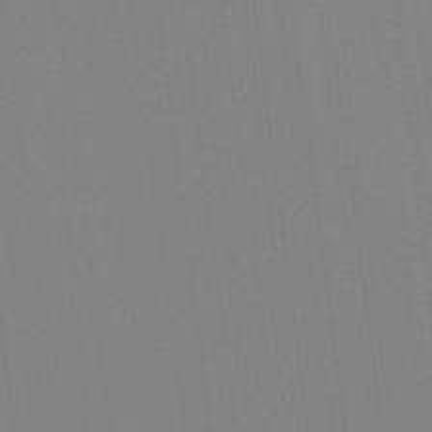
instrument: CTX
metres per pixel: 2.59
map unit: HNhu
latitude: -1.5399
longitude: -7.8961
